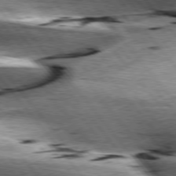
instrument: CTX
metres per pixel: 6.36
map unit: lApd
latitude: 76.8002
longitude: -60.5734
